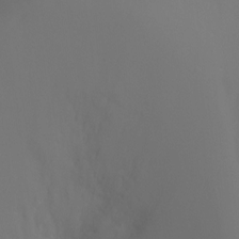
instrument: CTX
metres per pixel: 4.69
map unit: Ht
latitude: -5.4454
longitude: -26.0822
